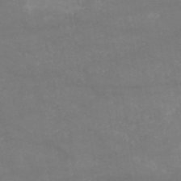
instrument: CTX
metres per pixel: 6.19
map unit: HNb
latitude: -53.7666
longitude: -34.6868
